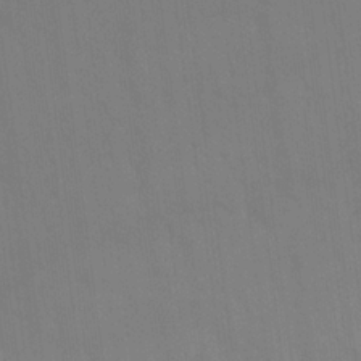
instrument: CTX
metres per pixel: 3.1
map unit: Nhu
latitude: 22.9892
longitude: -62.9136
